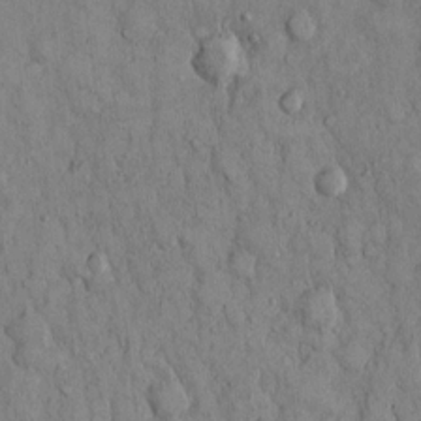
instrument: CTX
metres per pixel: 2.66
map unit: Hto
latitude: 13.7072
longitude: -58.1956
